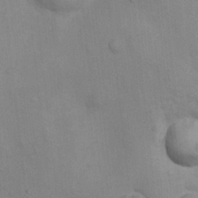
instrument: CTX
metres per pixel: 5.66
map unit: Nhu
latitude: 6.3845
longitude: -24.1766
